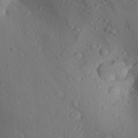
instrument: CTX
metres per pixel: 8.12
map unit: Aa
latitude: 28.5357
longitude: -132.0822
